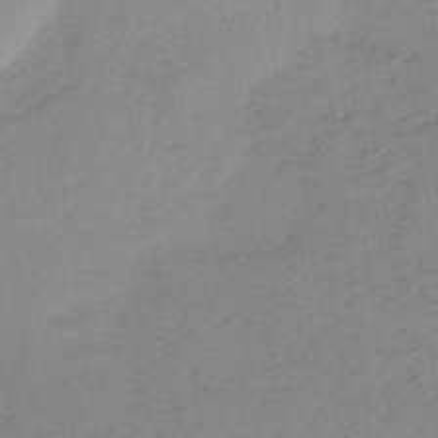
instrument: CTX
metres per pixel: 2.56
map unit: HNb
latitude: -33.7289
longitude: 63.4643
